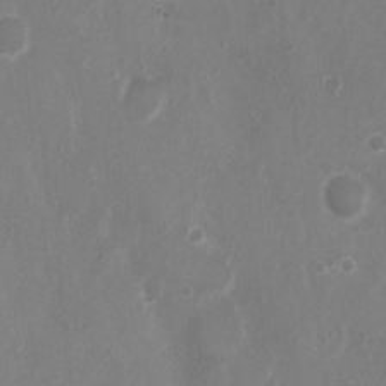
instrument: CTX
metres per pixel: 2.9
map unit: Nhu
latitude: 5.1025
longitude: -17.0836
